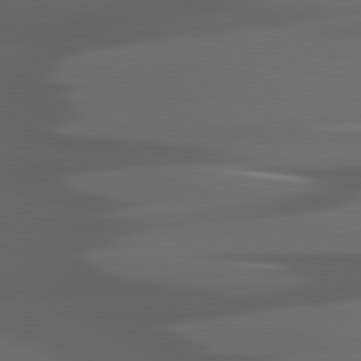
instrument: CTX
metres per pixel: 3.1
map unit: lApd
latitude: 80.4790
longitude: -141.0836
